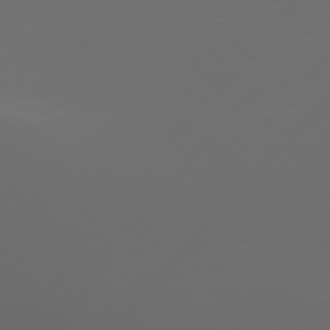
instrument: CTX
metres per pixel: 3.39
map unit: Hpe
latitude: 76.8569
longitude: -139.8205
